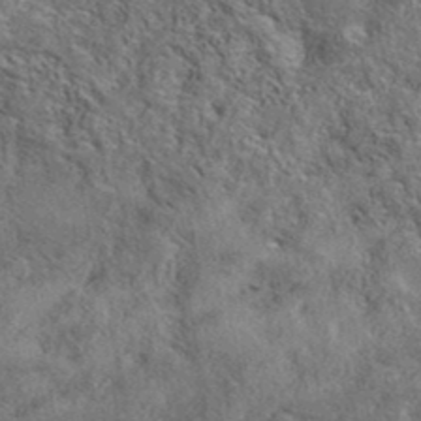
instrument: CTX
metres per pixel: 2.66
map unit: eAb
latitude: 38.6679
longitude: 112.2551
